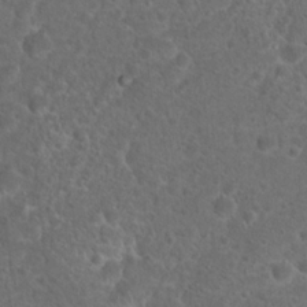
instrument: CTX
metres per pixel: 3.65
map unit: Hto
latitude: 18.0633
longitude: -41.5560
